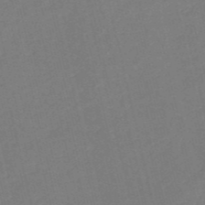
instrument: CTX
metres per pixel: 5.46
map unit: HNb
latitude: -52.9163
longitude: -48.3089
